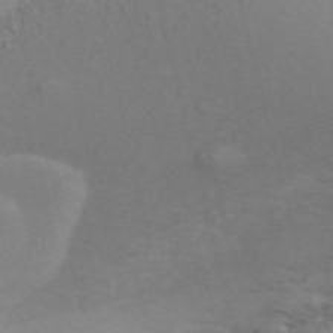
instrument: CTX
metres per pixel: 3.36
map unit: ANa
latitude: 50.5356
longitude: -81.7639
